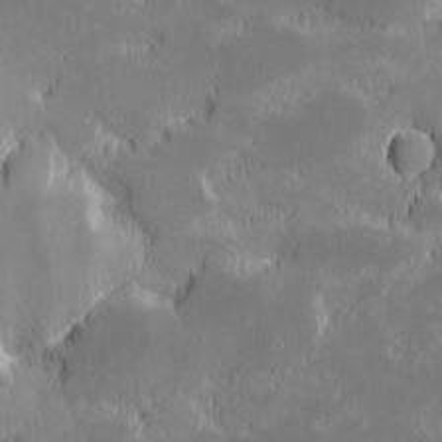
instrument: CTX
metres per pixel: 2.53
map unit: eHh
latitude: -1.4644
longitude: -84.1956
